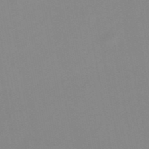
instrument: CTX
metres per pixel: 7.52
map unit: HNb
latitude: -51.5588
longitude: -50.4412
